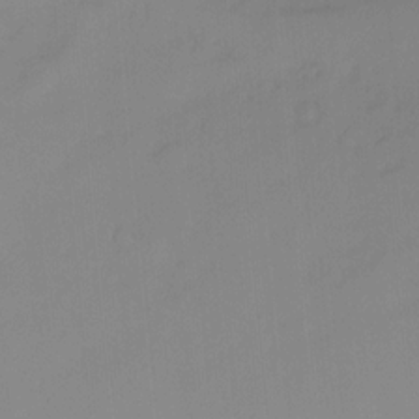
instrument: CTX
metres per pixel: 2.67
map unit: Ht
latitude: -12.0661
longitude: -48.5357
